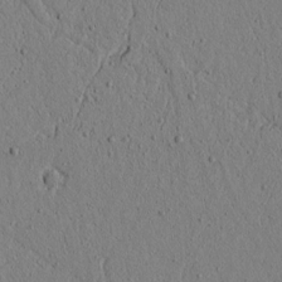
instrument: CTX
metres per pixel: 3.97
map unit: lAvf
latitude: 5.5371
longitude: 166.0472
